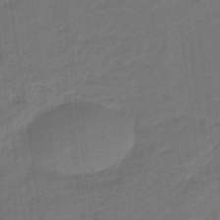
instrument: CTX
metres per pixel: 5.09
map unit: eHb
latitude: -47.2565
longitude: 87.5399
